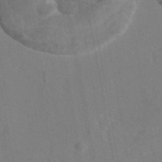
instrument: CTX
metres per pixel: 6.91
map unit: eAb
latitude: 45.4993
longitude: 108.5007
